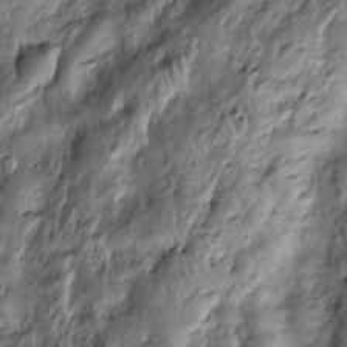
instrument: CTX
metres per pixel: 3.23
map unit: Htu
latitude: -6.2361
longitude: 159.3888
